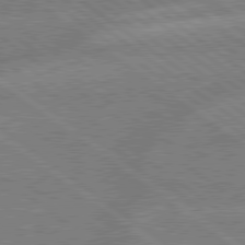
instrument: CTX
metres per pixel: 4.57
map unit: lApd
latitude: 79.3860
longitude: -160.6301
